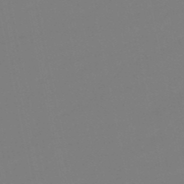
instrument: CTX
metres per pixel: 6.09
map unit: lHb
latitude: -49.8989
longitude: 80.8597
